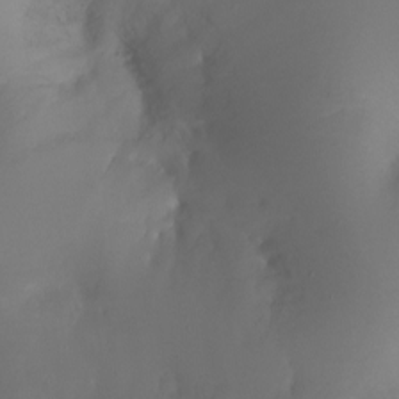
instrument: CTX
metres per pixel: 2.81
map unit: Ht
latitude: -17.4833
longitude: -43.7828
